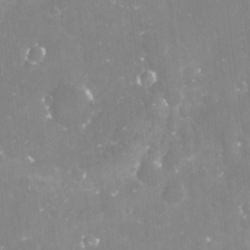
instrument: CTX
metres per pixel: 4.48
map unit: Nve
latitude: -17.6344
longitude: -59.0459
